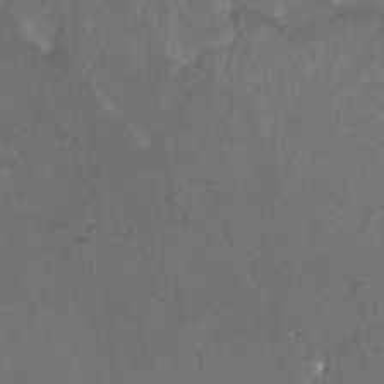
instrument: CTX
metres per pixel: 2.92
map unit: Ht
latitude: 2.8380
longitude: -19.7260
